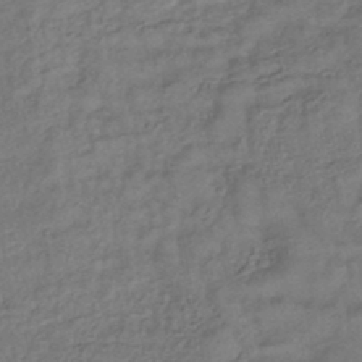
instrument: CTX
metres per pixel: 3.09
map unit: lHb
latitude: -42.7463
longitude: 78.3495
